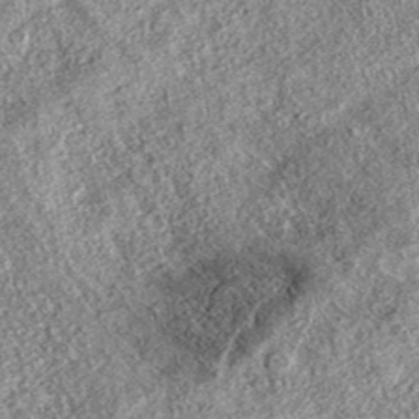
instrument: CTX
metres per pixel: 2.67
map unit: eAb
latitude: 37.5749
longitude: 108.0661
